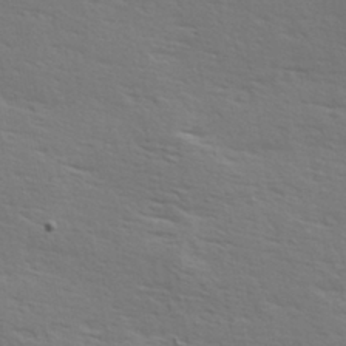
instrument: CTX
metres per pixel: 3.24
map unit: Hve
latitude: 24.2333
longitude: -97.9150
